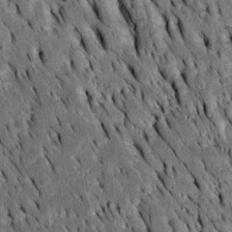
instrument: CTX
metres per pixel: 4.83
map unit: Htu
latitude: -3.1620
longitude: 150.7274
